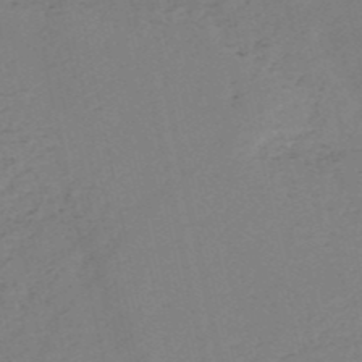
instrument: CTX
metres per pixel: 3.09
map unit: HNb
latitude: -52.5951
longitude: -42.5168
